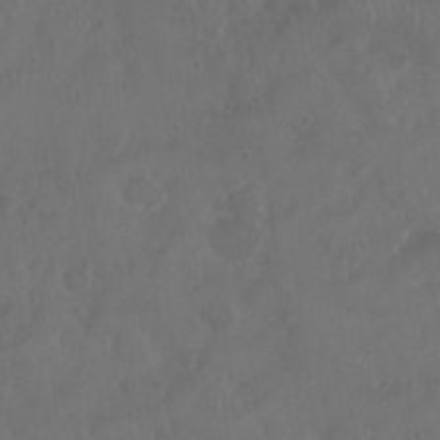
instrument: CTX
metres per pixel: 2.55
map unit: Nhu
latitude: 25.0269
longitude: -62.6680
